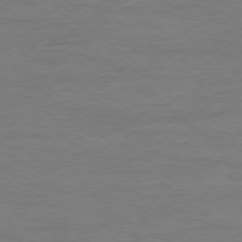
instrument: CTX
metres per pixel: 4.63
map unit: Ap
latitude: -78.2172
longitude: -92.9135
